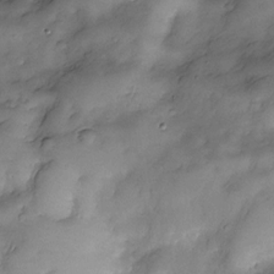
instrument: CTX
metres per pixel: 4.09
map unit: Nve
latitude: -25.6911
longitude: -148.7246
